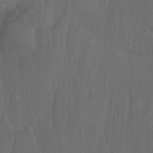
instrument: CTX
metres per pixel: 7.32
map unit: Htu
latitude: -8.5196
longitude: -64.4412
